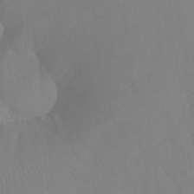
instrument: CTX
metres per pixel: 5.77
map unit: Htu
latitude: -6.9541
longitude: -47.7639
